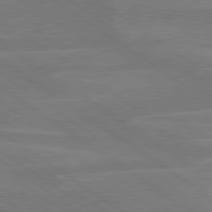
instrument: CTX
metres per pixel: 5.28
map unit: lApd
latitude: 79.6316
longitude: -124.9324
